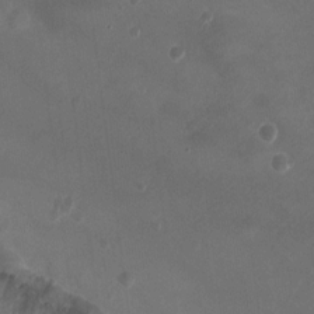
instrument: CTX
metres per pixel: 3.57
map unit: Ht
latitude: -2.1227
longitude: -19.7260
